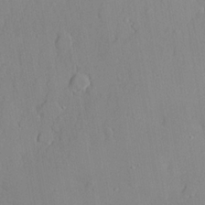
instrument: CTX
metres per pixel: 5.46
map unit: lHvf
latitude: 20.8002
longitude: 145.0675
